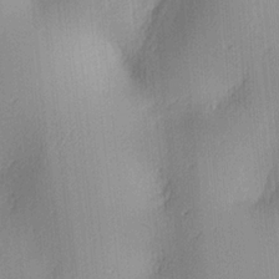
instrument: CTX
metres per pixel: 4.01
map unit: lAa
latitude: 4.0255
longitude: -111.8584
